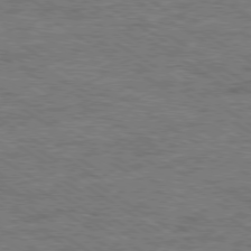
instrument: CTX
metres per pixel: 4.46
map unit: Ap
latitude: -80.1228
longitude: -78.6869
